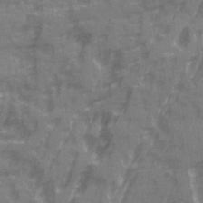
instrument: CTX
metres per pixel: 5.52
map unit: Ave
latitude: 20.2712
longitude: -132.0822
